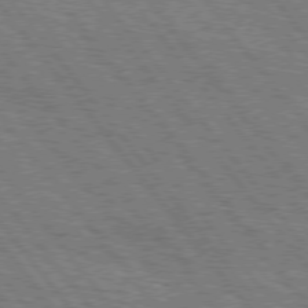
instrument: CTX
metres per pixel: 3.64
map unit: Hpe
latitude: 75.4993
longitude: -153.0648
